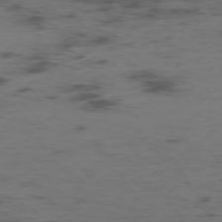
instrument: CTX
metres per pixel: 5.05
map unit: Ap
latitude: -76.1795
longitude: -66.6112
